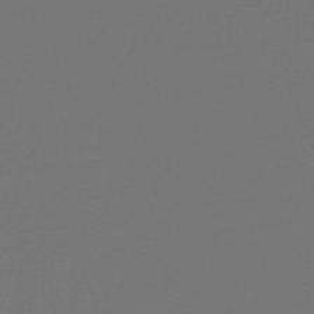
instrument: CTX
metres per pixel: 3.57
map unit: lHb
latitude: -47.6910
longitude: 62.0283
